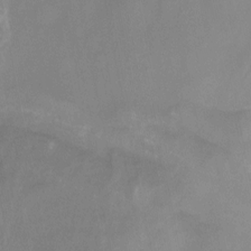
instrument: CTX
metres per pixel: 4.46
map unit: Nhu
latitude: -13.3510
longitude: -57.8016
